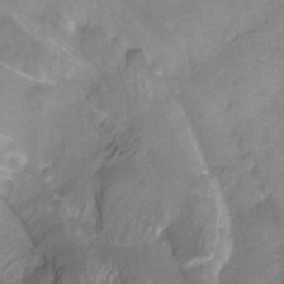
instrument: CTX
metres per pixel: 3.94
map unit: HNhu
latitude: -26.8785
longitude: 73.5966
